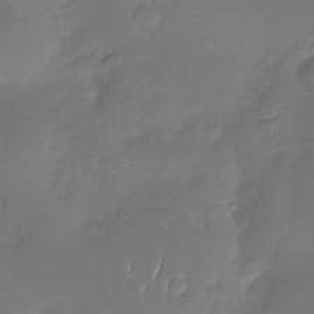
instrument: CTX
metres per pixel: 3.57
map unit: Nhu
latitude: -28.6896
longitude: -60.8569
